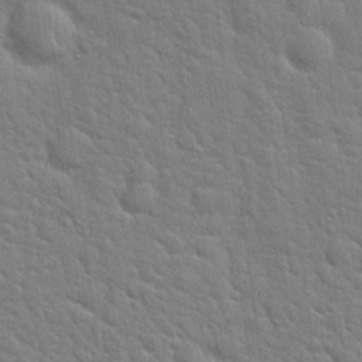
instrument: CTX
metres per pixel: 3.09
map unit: Hto
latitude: 19.6316
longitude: -51.8205
